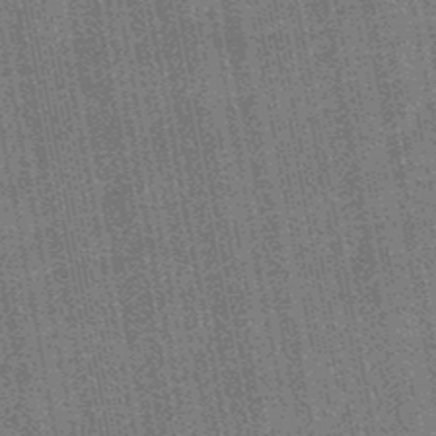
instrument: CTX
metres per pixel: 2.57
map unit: HNb
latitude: -48.8030
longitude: -38.4412
